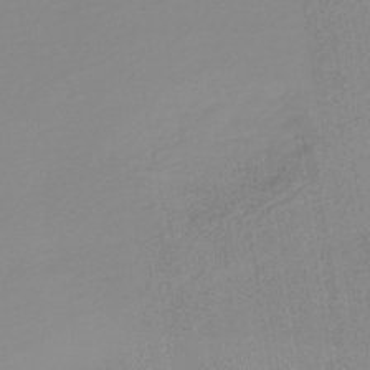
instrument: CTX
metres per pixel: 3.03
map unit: lHb
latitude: -40.5951
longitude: 60.4440
